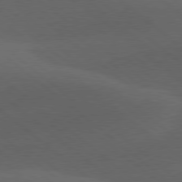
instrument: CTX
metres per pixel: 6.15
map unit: lApd
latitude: 78.4790
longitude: -52.7813
